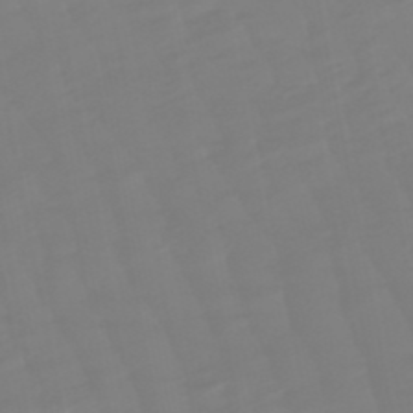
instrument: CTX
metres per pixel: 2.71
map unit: lHb
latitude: -49.5022
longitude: 82.4251
